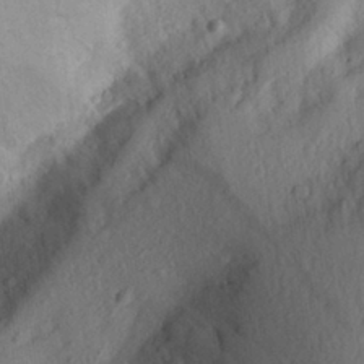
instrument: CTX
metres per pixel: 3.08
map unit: Aa
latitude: 28.1767
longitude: -146.7813
